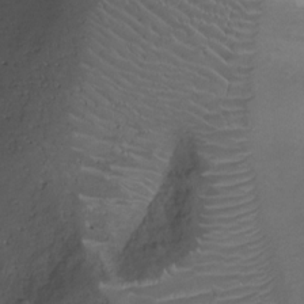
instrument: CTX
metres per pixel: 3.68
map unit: Nhu
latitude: -10.2173
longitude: -20.1956
